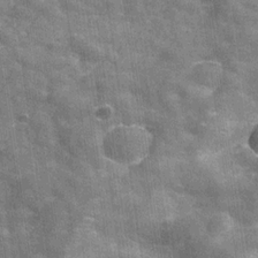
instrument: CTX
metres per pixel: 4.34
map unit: Hve
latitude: -30.5007
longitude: 93.3888
